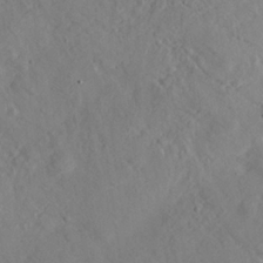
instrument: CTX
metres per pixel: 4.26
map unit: eHh
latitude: 25.2914
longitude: -67.6882
